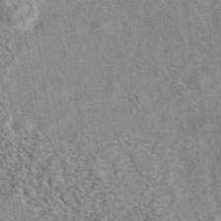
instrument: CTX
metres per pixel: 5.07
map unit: eAb
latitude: 41.8961
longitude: 109.6155
